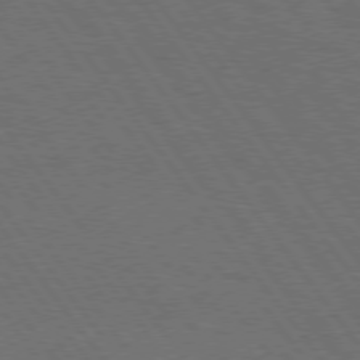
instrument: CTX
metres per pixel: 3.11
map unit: Hpe
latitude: 75.1592
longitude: -137.5182
